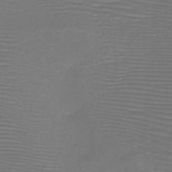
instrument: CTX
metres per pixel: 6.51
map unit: HNb
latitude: -47.6533
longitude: -42.1578
